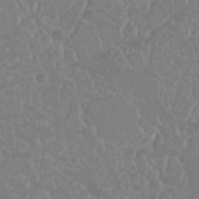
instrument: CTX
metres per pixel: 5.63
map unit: Nhu
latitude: 23.6316
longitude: -63.9717
